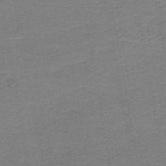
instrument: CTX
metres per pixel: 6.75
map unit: HNb
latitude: -44.9920
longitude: 51.9745
